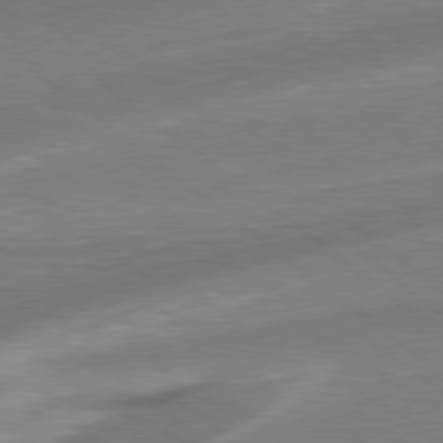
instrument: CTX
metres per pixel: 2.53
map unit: Hpe
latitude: 78.9514
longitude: -170.4790
